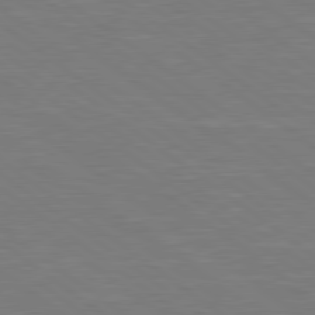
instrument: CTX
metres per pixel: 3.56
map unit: lApd
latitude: 79.0081
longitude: -94.3845
